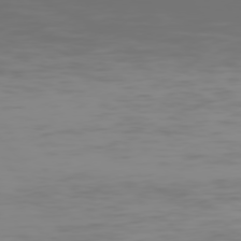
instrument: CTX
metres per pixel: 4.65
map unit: Hpe
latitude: 75.6505
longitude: -127.2537
